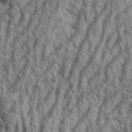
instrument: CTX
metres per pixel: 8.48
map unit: Aa
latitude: 34.1011
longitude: -138.1578
